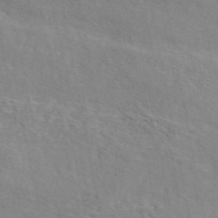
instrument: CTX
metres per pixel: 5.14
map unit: eAb
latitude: 48.8380
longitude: 119.8611
